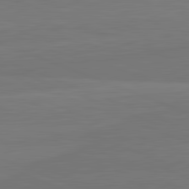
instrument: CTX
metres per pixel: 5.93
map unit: lApd
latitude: 82.3467
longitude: 165.6722
